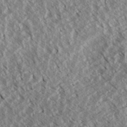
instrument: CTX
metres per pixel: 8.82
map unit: eHh
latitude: 34.0633
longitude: -140.1577
